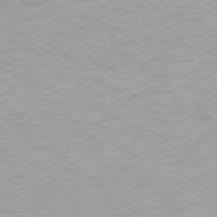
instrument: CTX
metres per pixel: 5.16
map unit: Hpe
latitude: 78.3090
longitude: -170.4979
